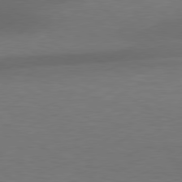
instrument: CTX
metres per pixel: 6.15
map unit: lApd
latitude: 79.4049
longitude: -91.4804
